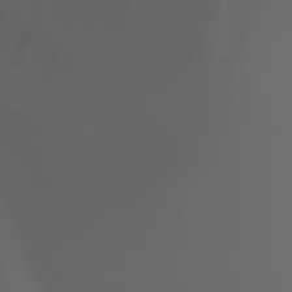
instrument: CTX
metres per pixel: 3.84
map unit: Ht
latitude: -3.7477
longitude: -61.4804
